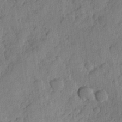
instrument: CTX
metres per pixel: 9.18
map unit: Hve
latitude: 23.8394
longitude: 148.7464
